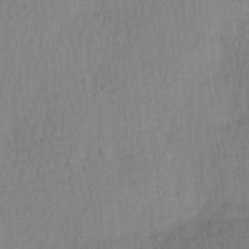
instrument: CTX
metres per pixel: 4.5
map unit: Ave
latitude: 11.4616
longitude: -107.0836
